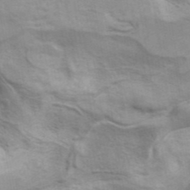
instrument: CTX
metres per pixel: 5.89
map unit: ANa
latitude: 41.4426
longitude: 14.5574
